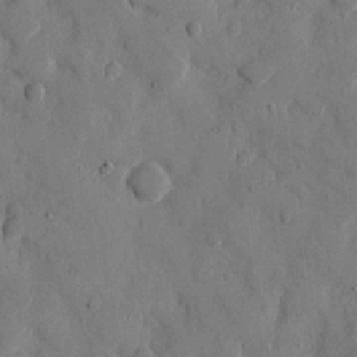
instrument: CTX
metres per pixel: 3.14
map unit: eHh
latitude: 10.4412
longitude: -67.4615
